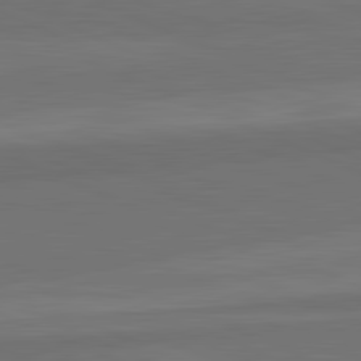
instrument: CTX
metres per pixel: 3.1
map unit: lApd
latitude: 82.3467
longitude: 157.0297
